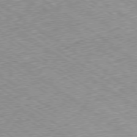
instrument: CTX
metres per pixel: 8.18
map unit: Hpe
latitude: -79.5966
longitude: 7.8044
